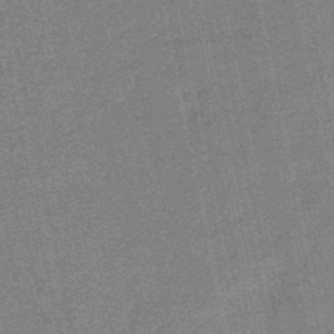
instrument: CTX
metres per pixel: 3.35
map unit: lHb
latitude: -49.6722
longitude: 79.5210
